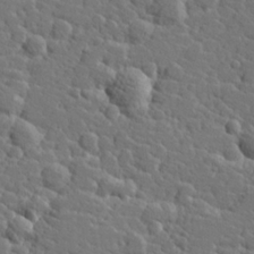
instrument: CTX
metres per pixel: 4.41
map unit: Hve
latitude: 26.0255
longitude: 144.2740
